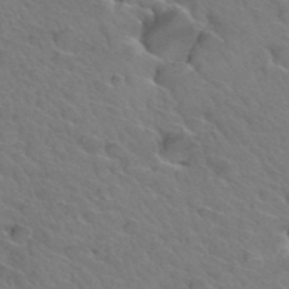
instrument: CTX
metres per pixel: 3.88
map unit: Hto
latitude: 34.7057
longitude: -47.1404
